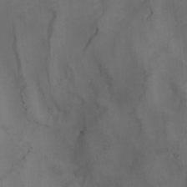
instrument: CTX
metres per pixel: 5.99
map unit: Nhu
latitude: -5.5210
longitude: -93.7260
